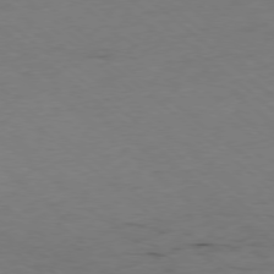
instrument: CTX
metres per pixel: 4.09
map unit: Hpe
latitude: -78.2550
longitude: 16.3685
